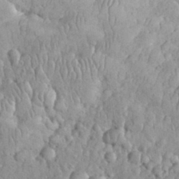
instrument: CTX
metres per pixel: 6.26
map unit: eHh
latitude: 33.0836
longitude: -65.2159
